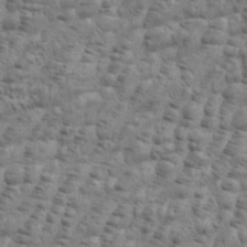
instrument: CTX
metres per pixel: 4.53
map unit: eHh
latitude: 35.9339
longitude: -136.2145
